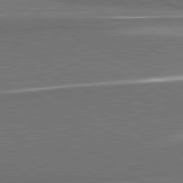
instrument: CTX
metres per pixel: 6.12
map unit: lApd
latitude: 81.6883
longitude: 157.8044
